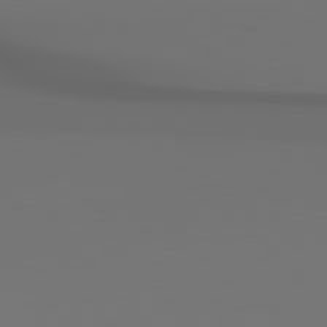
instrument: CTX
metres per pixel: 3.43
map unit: Hpe
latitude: 78.5546
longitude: -162.4601
